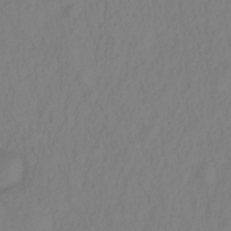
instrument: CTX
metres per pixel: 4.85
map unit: HNhu
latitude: -27.9556
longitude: 74.2551
